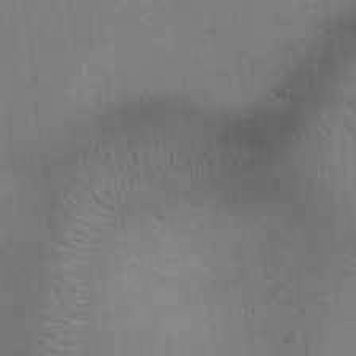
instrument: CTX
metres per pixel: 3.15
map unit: Ht
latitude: -4.2928
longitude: -17.4426
